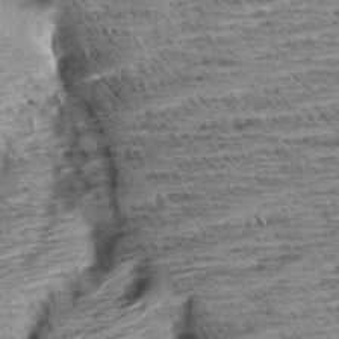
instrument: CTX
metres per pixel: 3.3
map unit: Aa
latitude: 8.6113
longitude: -138.7057
